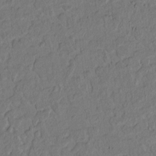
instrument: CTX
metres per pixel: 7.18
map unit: lAvf
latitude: 8.8191
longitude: 166.2173
